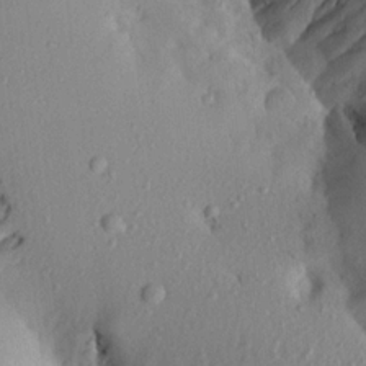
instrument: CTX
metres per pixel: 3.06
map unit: Aa
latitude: 20.1200
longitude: -145.0836
